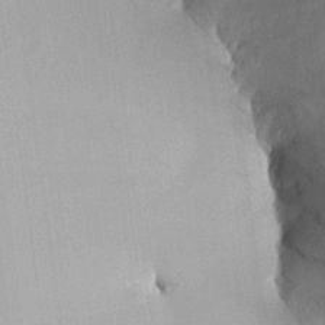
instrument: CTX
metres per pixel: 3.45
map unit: Aa
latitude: 25.2914
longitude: -135.4048
